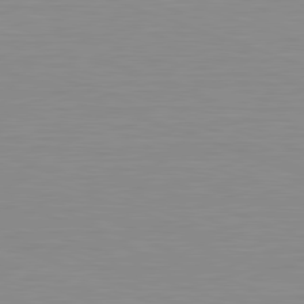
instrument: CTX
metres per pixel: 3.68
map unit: Hpe
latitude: -82.7085
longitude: 7.1242
